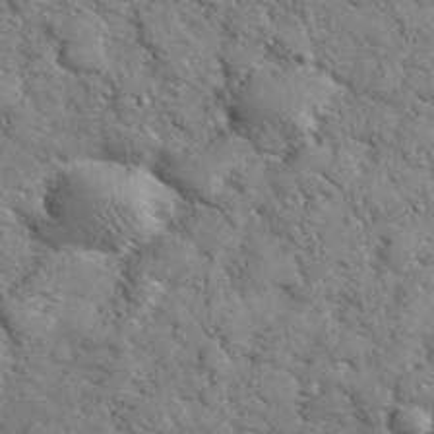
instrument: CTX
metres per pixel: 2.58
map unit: eHh
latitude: 37.9906
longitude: -67.4237
